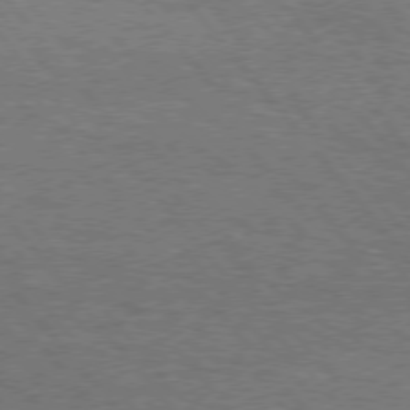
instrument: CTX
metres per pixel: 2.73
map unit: Hpe
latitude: 75.3860
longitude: -151.7638
